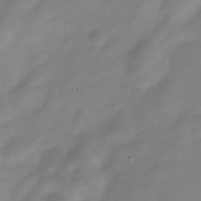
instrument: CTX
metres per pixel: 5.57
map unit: HNhu
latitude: -23.3888
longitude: 50.3117
